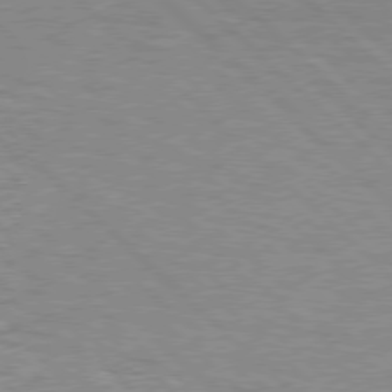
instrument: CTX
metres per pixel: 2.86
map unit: Hpe
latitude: 77.0269
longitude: -157.2725
